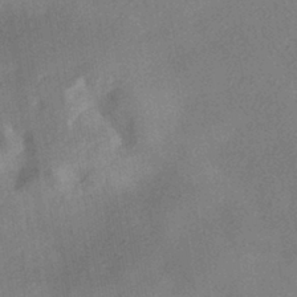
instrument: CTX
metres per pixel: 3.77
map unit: HNhu
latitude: -40.5007
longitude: 98.3117
